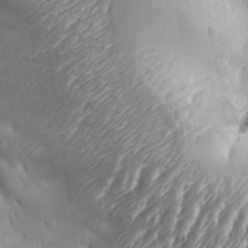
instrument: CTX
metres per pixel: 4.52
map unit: Aa
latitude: 33.5560
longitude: -134.6490
